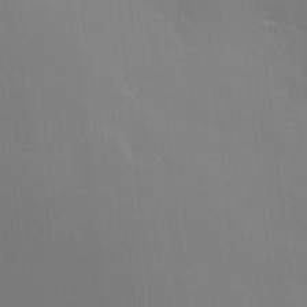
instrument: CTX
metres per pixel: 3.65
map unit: Hve
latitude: 18.3278
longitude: 150.7085
